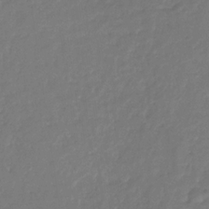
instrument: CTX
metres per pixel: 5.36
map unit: eHb
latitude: -30.9541
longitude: 72.9730
